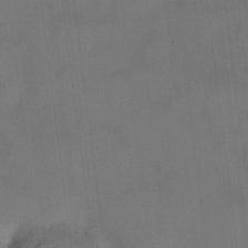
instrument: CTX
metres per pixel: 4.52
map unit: HNhu
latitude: 9.4804
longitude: 9.8989
